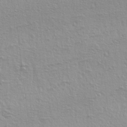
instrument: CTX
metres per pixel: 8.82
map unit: lAa
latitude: 4.2711
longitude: -113.0458
